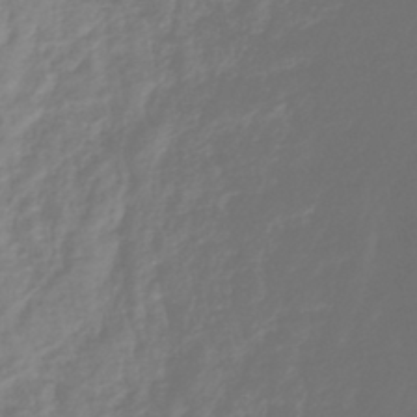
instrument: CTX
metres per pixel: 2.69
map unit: lHb
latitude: -42.1983
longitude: 77.5588
